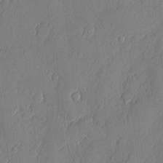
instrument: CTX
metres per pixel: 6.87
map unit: eHh
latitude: 5.1403
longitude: -76.1011
